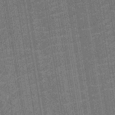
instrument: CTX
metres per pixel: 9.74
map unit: Nhu
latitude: -12.7841
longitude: -21.7827
